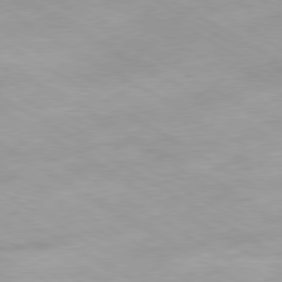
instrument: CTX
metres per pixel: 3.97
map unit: Hpe
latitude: -80.4251
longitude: 20.1228
